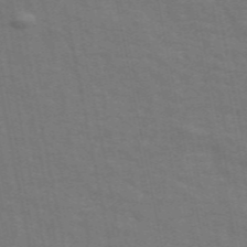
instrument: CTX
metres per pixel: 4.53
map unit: ANa
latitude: 49.3860
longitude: -78.8191
